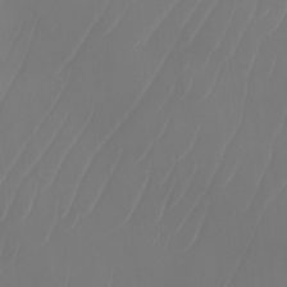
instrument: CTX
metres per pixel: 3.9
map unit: Htu
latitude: -5.3131
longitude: -74.8758
